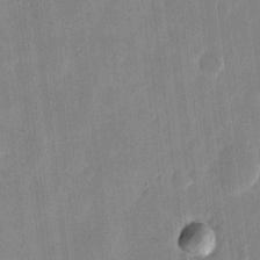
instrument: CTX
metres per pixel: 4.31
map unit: eHh
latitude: 10.3467
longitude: -70.0822
